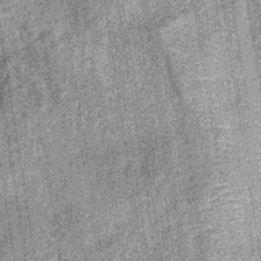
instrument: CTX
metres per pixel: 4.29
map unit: lHb
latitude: -36.8030
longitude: 67.1432
